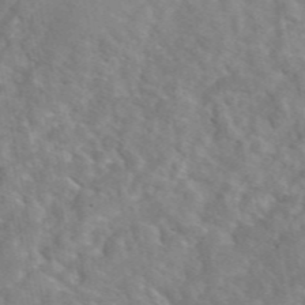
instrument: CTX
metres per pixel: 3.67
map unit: eAb
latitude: 48.2900
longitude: 117.9178
